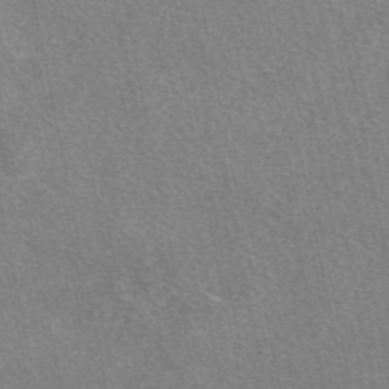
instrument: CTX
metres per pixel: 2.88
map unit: eAb
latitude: 48.3089
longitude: 115.6911
